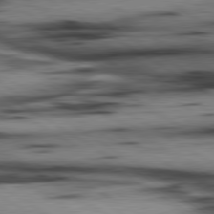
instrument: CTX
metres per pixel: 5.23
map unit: lApd
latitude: 80.4223
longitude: 159.0675
